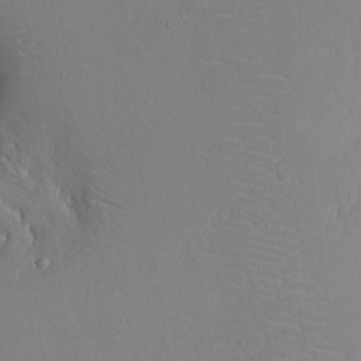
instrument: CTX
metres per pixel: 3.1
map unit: eHh
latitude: 16.0444
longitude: -69.8583
